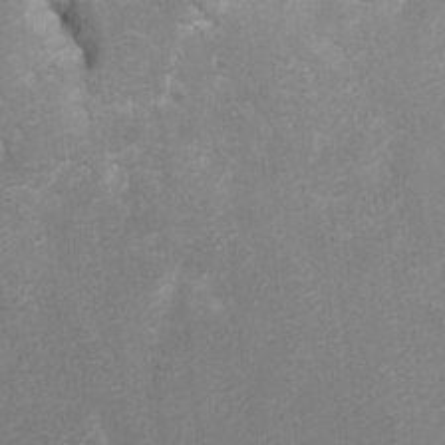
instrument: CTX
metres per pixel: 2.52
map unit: Hto
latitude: 4.6490
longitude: -32.1200
